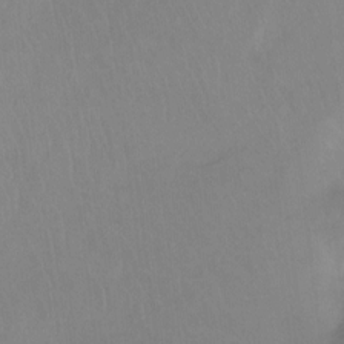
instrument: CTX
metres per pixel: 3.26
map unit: Ht
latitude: -8.4440
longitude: -38.1200
